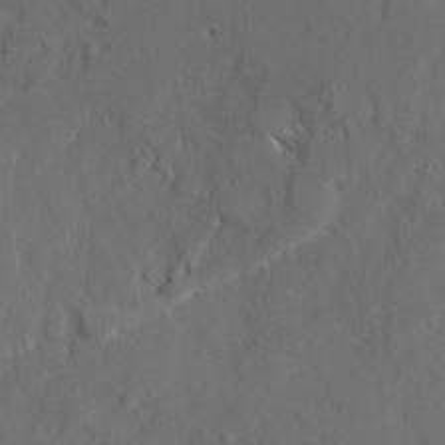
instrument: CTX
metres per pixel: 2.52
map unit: Ave
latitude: 22.5357
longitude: -130.9136
